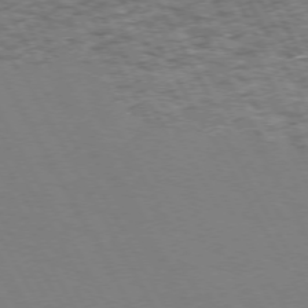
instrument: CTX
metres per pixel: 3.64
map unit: Hpe
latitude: 72.1011
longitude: -125.3670
